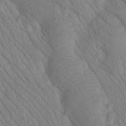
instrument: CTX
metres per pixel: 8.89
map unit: Htu
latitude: -1.0865
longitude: 173.9178
